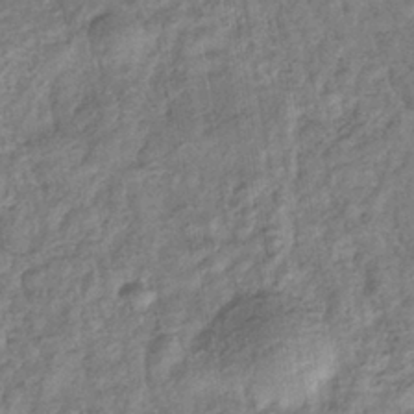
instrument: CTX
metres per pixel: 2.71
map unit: eHb
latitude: -36.7841
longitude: 79.8611
